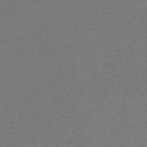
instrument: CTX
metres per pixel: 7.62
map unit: lHb
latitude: -43.5966
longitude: 56.9164
